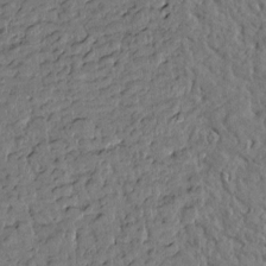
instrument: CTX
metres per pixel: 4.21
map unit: Htu
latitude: 0.1577
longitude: -178.9892
